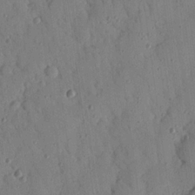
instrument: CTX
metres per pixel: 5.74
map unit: Nhu
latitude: 18.2711
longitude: -78.1389
